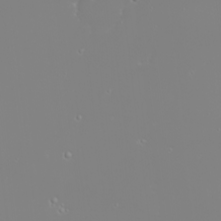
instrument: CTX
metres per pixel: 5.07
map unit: Nhu
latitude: -6.1228
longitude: -88.8569
